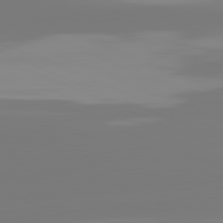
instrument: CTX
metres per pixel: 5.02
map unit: lApd
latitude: 81.6316
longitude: -150.3845
